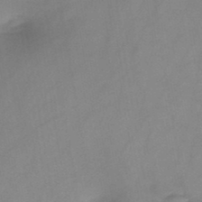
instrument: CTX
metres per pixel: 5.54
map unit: HNb
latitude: -46.6707
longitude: -38.8947
